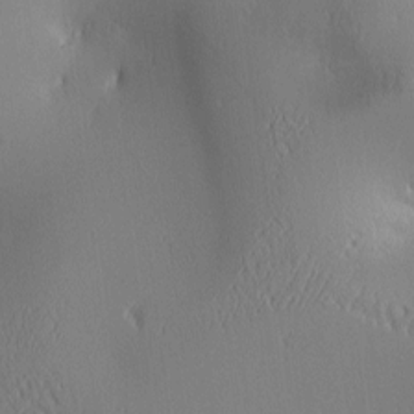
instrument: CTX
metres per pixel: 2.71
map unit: lAa
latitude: 2.6301
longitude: -116.8380
